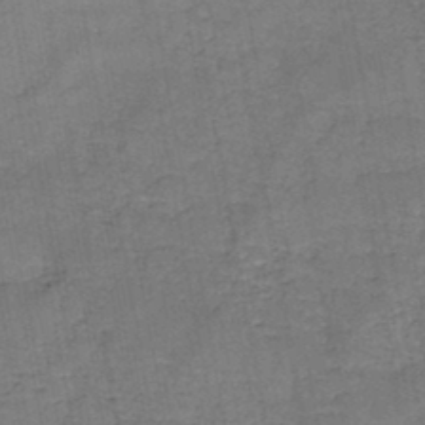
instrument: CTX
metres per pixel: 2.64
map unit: HNb
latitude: -45.6911
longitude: -37.5560
